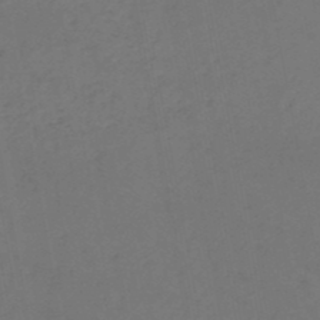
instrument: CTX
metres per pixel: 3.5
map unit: HNb
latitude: -50.4062
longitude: -53.6883
